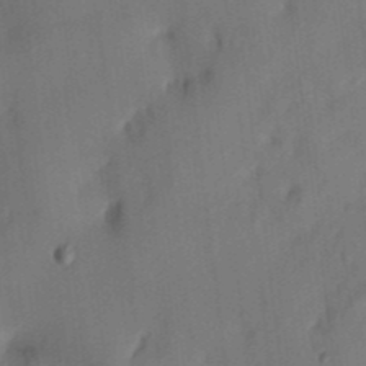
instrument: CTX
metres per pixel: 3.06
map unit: eHh
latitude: 4.9892
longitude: -73.9339
